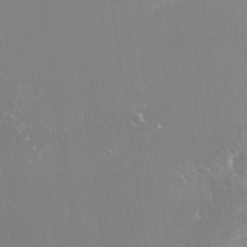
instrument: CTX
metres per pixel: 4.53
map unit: HNhu
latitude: -0.5952
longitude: 4.2172
